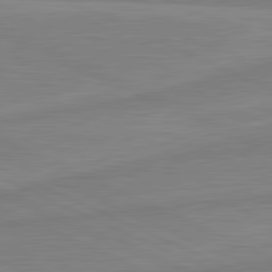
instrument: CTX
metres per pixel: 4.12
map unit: lApd
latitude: 81.8205
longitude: -172.5167
